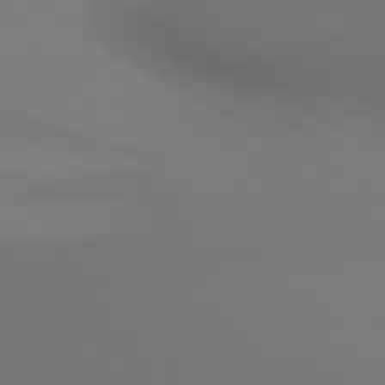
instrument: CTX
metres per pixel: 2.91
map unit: lApd
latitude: 80.3845
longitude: 137.4265
